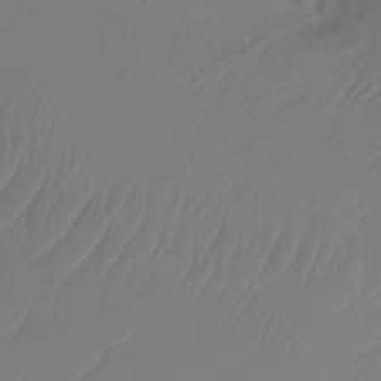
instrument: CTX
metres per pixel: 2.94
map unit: Ht
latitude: -14.8975
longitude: -49.3104
